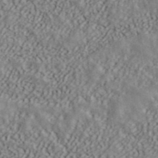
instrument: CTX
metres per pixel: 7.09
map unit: ANa
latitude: 43.1403
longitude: 47.8989
